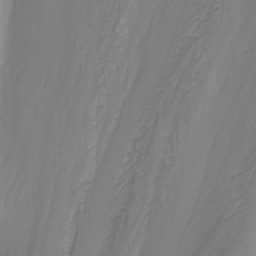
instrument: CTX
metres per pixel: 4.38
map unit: Nhu
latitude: -7.5966
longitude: -69.1403
